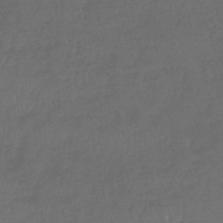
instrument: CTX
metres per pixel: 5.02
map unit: lHb
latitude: -43.0108
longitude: 69.0108
